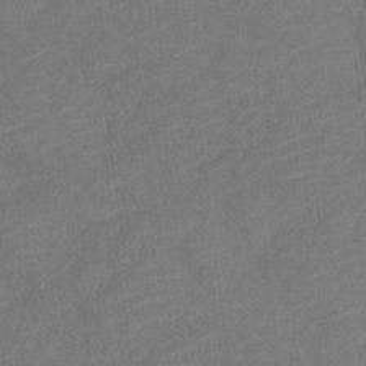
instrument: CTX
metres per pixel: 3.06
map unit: Nve
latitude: -18.4629
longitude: 108.8975
